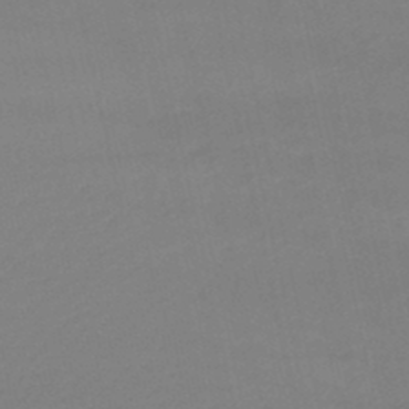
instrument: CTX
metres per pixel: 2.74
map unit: lHb
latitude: -46.7085
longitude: 66.7274
